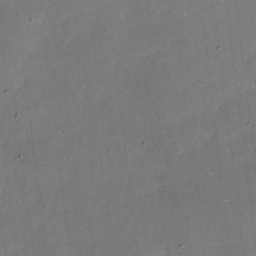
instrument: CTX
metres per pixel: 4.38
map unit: eHh
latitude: 4.7624
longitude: -66.6490
